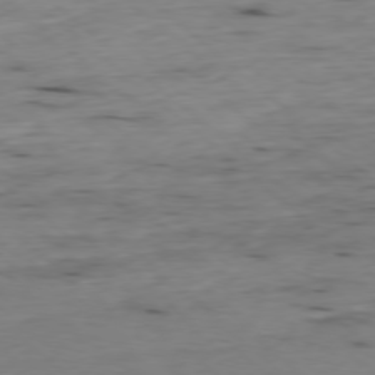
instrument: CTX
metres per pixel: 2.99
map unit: Ap
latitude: -78.1794
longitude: -89.9151
